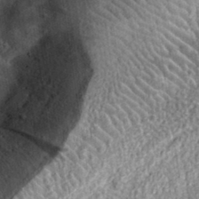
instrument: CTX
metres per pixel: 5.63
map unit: eHh
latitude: 34.5356
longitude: -79.6694
